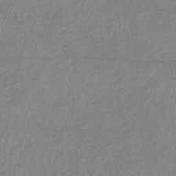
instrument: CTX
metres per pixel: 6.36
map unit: eHb
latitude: -36.8786
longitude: 75.6722
